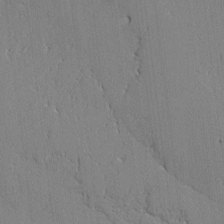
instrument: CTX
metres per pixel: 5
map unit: lAvf
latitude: -1.5022
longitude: -108.8191
